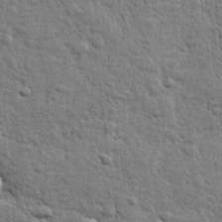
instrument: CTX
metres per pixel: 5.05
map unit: lHvf
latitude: 23.8772
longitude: 143.8800
